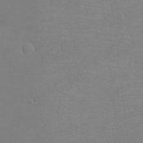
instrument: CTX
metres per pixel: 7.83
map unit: eHh
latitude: -6.1794
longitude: -79.0081
